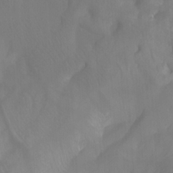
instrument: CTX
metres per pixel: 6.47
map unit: Htu
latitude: -6.9541
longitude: -48.4223
